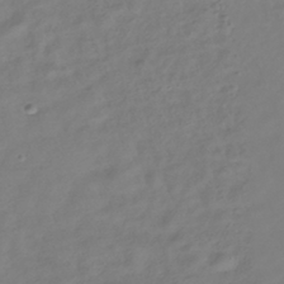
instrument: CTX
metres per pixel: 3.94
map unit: HNhu
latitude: -41.1998
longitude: 100.4062
